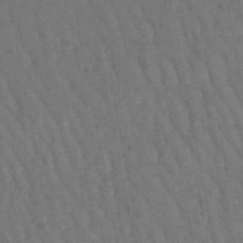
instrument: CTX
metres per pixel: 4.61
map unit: lHb
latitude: -47.0864
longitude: 77.0486
